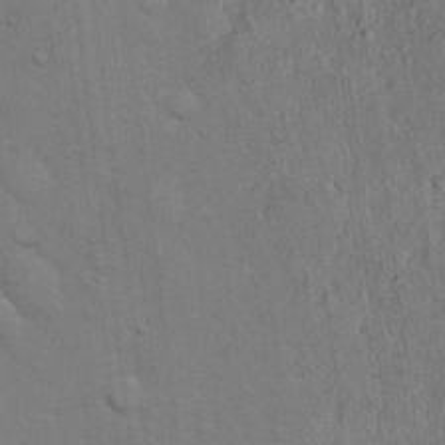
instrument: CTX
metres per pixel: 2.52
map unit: eHh
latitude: 18.9136
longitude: -61.8772
